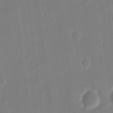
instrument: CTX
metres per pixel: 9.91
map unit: eHh
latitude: 13.5182
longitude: -70.8191
